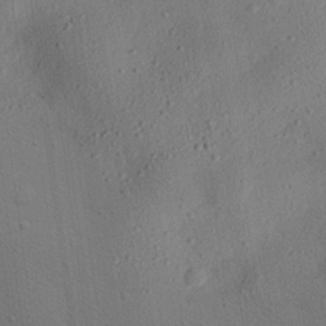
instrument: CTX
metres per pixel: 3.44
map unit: eHh
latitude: 25.5560
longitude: -79.6127
